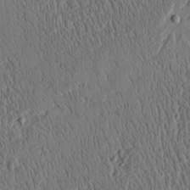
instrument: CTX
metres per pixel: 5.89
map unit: Htu
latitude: -4.5196
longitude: 174.7841
